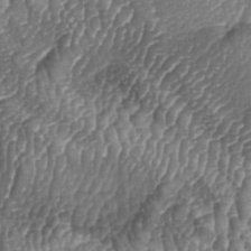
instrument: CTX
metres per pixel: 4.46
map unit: lAa
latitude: -5.2565
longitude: -127.5938
